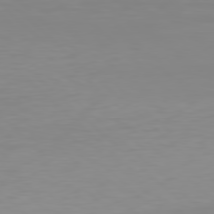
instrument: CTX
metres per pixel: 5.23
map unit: Hpe
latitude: 77.6127
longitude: -173.7449
